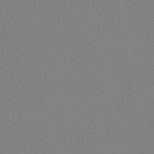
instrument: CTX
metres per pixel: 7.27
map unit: lHb
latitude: -46.9164
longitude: 69.7288
